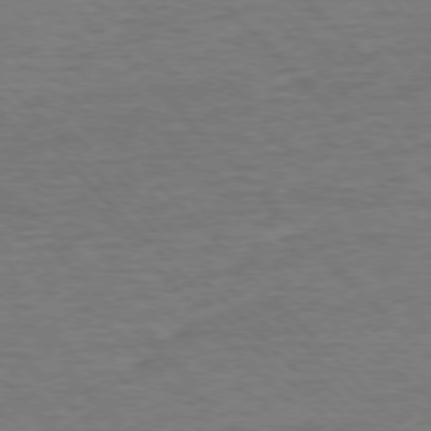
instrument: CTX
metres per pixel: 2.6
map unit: Ap
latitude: -77.0109
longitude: -95.1026
